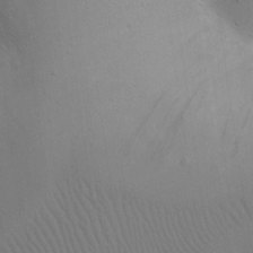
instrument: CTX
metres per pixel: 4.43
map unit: eHh
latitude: 23.5371
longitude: -69.3293
